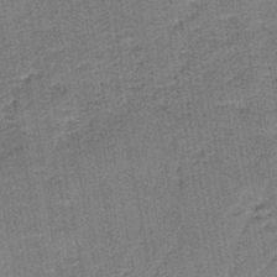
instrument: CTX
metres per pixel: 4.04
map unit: eAb
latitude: -39.0298
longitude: 52.8219
